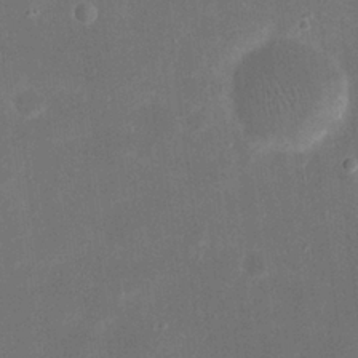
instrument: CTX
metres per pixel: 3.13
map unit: eHh
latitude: 20.2901
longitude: -69.0270
